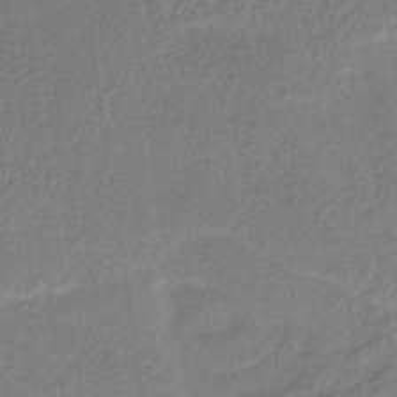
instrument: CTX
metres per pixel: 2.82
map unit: lHb
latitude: -37.6532
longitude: 59.6343
